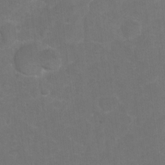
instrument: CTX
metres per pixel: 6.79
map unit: Hto
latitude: 4.2900
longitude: -32.1011
